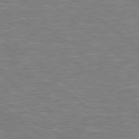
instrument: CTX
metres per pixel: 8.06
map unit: Hpe
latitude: 78.6302
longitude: 179.2376
